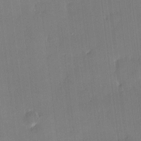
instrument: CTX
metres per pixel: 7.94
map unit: HNhu
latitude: 4.7246
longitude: 10.7652
